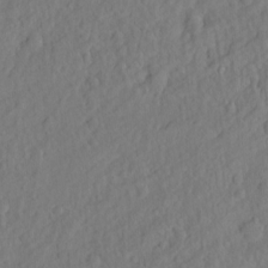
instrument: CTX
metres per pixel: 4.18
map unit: Hto
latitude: -7.3509
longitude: -46.9325
